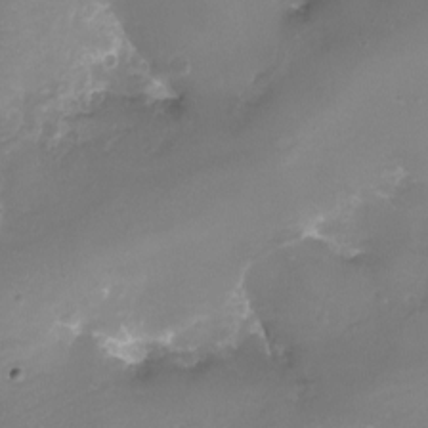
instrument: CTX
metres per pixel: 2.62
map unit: eHh
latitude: -6.4629
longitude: -77.9528
